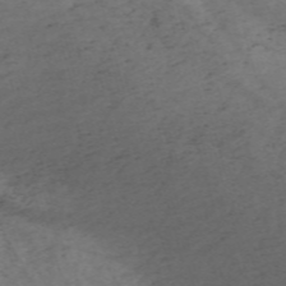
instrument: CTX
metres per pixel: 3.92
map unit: Nve
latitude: -59.1809
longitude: 64.3684
